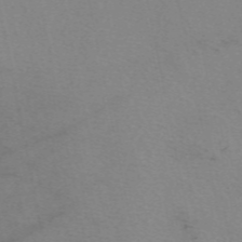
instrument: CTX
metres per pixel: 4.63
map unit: eAb
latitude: 50.0633
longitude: 104.4818
